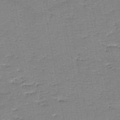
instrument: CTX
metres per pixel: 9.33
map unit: HNb
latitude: -49.1998
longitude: -42.5735
